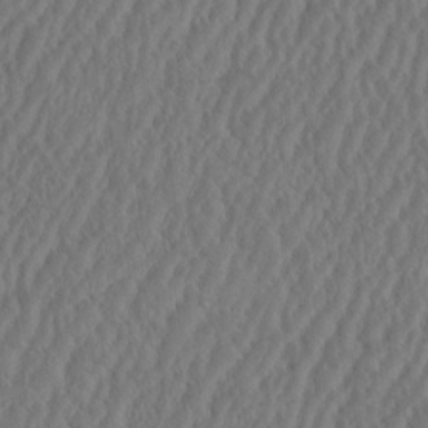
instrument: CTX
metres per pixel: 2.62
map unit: eHh
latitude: -2.6707
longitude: 16.5952
